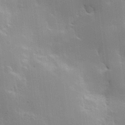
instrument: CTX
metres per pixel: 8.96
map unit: Hve
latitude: 22.9703
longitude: 148.5763
